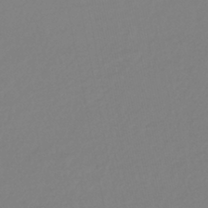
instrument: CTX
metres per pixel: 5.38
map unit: lHb
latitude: -42.2928
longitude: 75.5211
